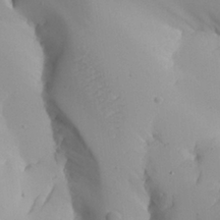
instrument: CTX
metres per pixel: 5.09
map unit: Aa
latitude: 27.1403
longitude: -128.6112
